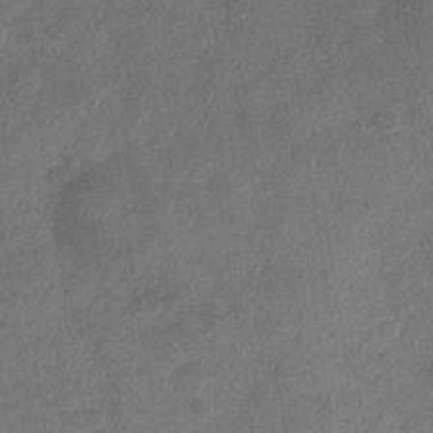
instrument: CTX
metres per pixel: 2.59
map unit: Nhu
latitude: -30.3495
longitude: -62.9325
